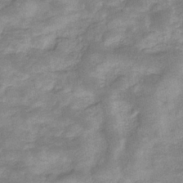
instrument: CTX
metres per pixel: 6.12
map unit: eHb
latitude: -35.3132
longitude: 74.4251
